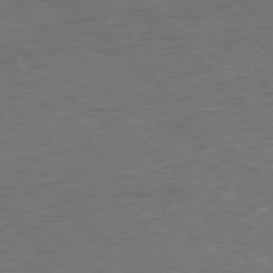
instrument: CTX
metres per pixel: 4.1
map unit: Hpe
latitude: -77.5966
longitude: 14.9731
